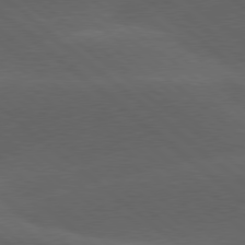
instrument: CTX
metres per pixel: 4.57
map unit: lApd
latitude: 78.2334
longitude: -52.8191
